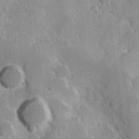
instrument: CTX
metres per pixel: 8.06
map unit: Hve
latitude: 23.5749
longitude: 147.3509
